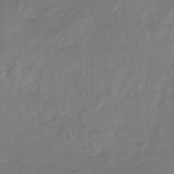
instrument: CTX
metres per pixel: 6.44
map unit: eHb
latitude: -30.9919
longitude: 73.1242
